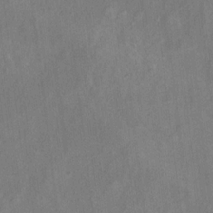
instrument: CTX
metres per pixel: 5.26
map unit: Ht
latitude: 12.8002
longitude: -41.0647
